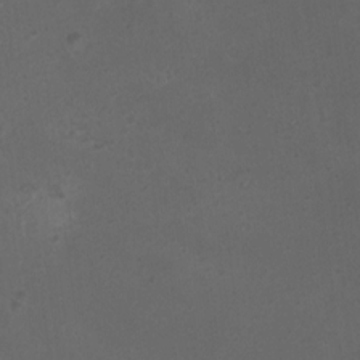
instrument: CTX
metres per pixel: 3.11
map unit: HNhu
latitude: 2.4034
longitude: -1.1403
